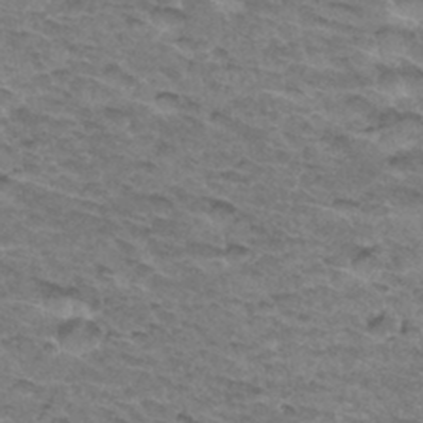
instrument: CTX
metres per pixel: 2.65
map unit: Hto
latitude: 34.1200
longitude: -47.4238
